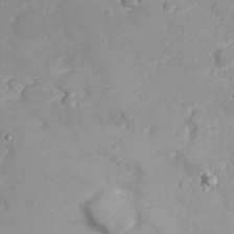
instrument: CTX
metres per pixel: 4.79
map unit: Nhu
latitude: 23.1970
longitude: -61.1214
